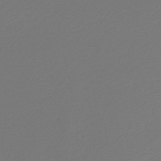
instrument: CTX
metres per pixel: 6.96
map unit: lHb
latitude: -43.4643
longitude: 77.6722
